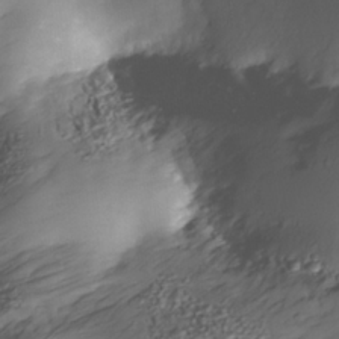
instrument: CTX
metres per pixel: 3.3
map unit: Nhe
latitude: -34.6707
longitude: -144.3089
